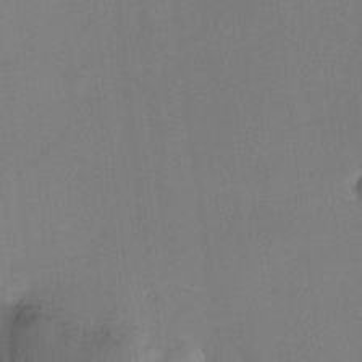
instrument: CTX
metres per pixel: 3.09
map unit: HNhu
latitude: 8.4979
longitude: 15.4833
